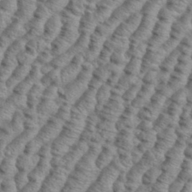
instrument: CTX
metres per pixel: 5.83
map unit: eHh
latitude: 37.3860
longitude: -136.9703
